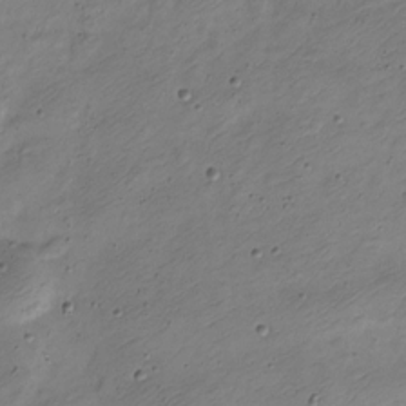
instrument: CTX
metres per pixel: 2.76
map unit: Nve
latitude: -23.6155
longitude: 106.9353
